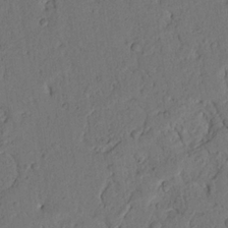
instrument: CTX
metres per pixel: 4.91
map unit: Nhu
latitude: 20.9514
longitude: -75.3671
